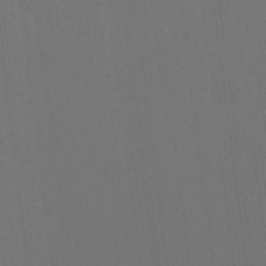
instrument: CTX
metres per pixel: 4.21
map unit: Ht
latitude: -8.1606
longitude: -38.9891
